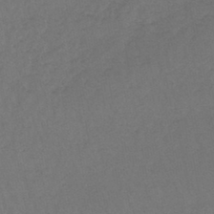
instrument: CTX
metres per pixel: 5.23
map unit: lHb
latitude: -43.5210
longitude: 73.6533
